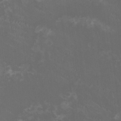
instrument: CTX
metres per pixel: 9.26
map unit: HNhu
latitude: 0.2333
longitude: -2.2333
